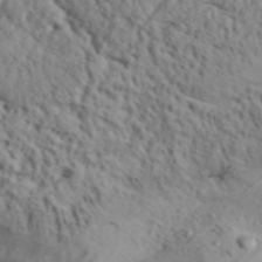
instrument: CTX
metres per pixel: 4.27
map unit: Aa
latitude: 31.6127
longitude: -136.2901
